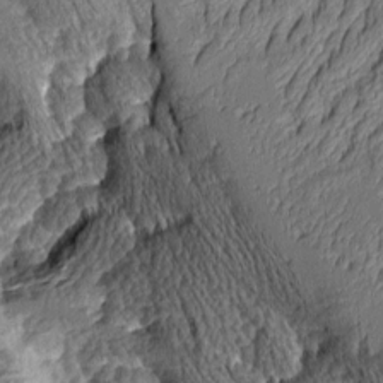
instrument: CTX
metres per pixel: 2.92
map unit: Aa
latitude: 8.1011
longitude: -128.9136
